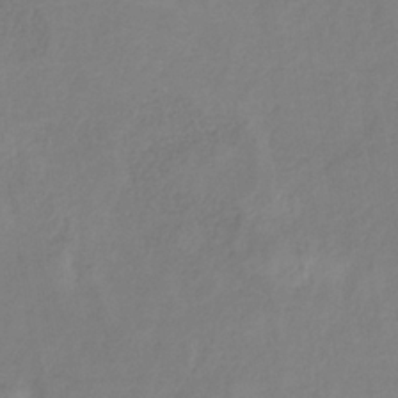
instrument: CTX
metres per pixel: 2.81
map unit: HNb
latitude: -33.2187
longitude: 55.7478
